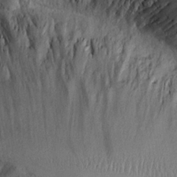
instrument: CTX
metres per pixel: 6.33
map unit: Aa
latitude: 25.9150
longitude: -129.4426
